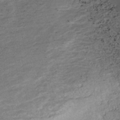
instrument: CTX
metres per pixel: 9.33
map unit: ANa
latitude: -43.1431
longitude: 107.9178
